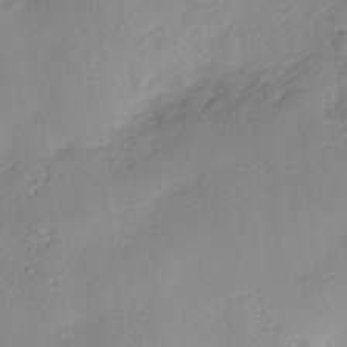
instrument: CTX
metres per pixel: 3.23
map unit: Nhu
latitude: 1.9717
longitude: -75.4238
